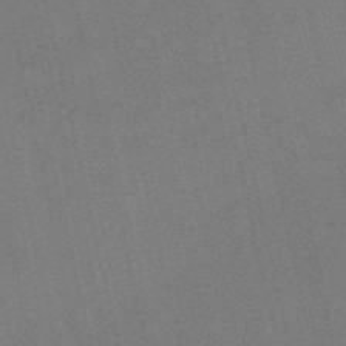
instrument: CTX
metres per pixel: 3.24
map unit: HNb
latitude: -55.6155
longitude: -42.1011
